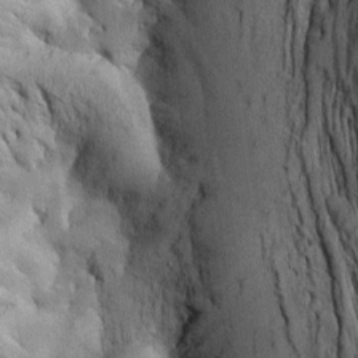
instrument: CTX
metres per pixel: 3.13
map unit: Htu
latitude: -3.3509
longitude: 151.8044
